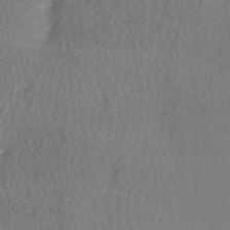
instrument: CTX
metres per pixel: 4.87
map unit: Ave
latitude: -6.0850
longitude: -120.7813
